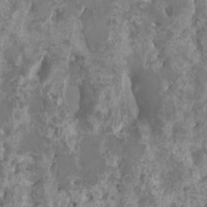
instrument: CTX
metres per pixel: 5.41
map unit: HNhu
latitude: 1.9717
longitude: 7.5021
